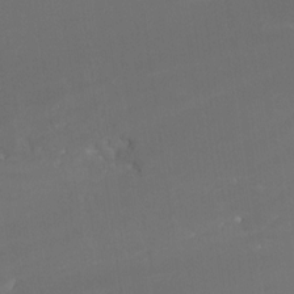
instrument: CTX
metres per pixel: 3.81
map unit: Nhe
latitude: -27.0108
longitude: -109.4426
